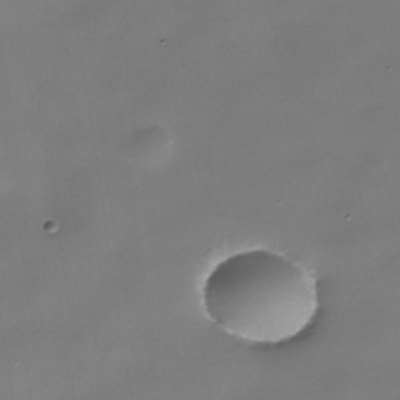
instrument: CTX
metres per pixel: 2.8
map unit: Nhe
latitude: -35.8989
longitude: -90.6302
